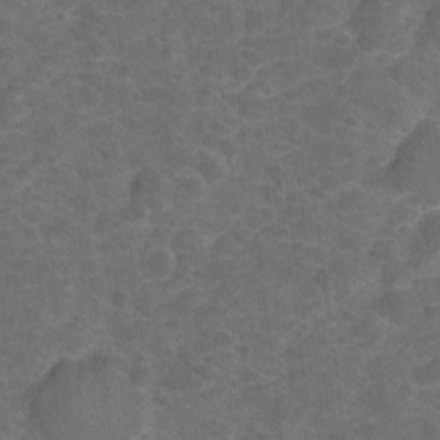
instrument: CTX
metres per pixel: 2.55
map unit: Hto
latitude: 4.9136
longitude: -31.4427
